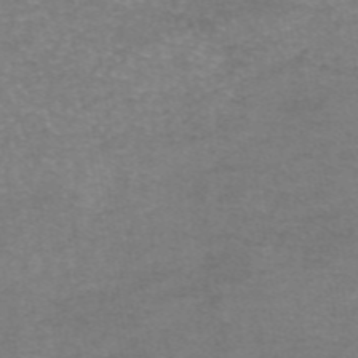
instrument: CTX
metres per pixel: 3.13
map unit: eAb
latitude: 46.8002
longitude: 102.1228
